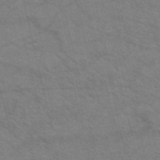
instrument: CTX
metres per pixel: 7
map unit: HNb
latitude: -52.9352
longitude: -44.5546
